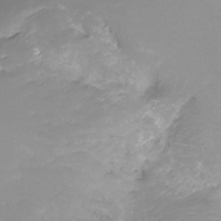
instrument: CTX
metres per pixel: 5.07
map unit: Ht
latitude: -16.2362
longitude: -49.8205
